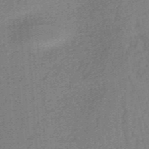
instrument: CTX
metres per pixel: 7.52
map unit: HNb
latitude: -54.9164
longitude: -45.8772
